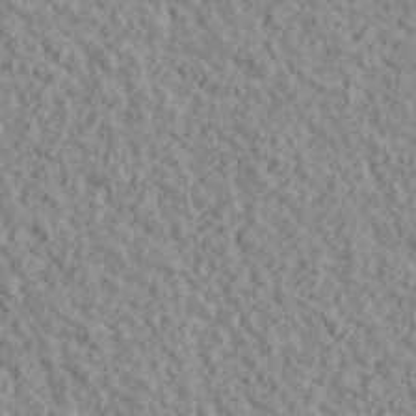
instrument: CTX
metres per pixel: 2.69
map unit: lHvf
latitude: 38.3845
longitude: -91.0458
